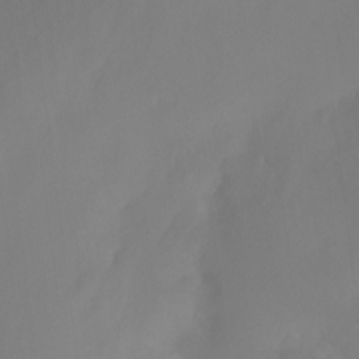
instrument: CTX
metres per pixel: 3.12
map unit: Ht
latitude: -13.2376
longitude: -50.6490
